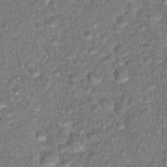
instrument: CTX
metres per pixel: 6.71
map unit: Hto
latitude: 17.7261
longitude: -40.3467
